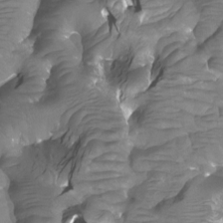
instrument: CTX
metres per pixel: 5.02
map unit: Nhu
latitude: -7.1809
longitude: -44.8002
